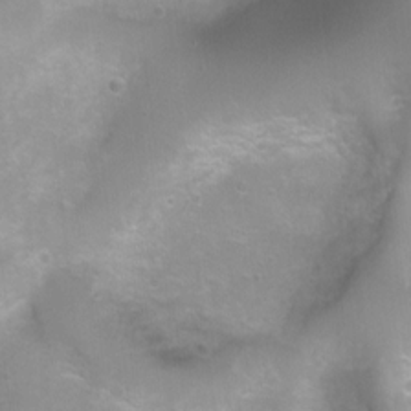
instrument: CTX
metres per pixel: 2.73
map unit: Ht
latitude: 5.0836
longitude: -21.0647
